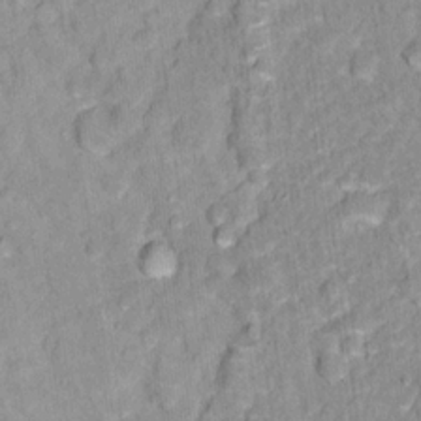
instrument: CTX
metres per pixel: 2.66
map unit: Hto
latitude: 16.2145
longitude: -36.4790
